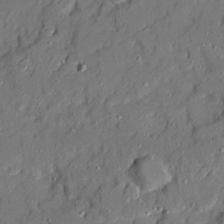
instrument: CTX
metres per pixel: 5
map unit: Ave
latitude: 20.8002
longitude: -129.2159
